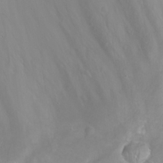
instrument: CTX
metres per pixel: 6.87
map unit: eHh
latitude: 24.8191
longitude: -63.6883
